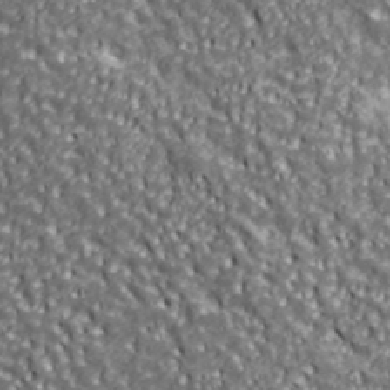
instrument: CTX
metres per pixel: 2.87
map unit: Ave
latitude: 40.9702
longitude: -112.6301
